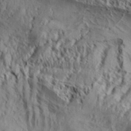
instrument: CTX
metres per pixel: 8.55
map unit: Aa
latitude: 32.8380
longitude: -136.8002
